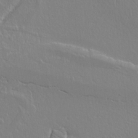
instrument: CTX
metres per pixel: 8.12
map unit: lAvf
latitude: 14.5735
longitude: -126.1956
